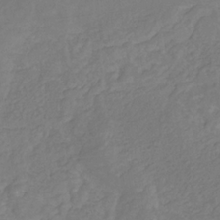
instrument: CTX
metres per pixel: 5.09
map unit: eHb
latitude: -30.2739
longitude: 65.7289
